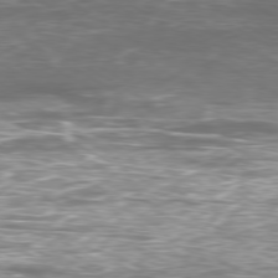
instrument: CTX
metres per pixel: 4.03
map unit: Ap
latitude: -79.7477
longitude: -71.0458
